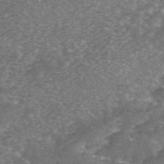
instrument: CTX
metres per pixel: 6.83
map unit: ANa
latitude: 44.8191
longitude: 29.8233
